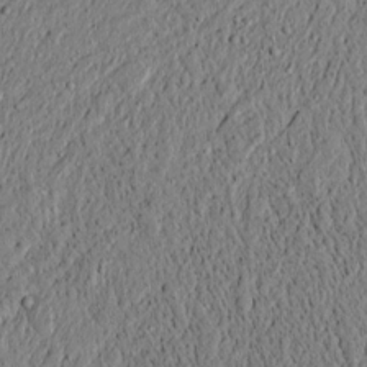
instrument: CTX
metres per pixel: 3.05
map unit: lAvf
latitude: 6.2522
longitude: 167.4076
